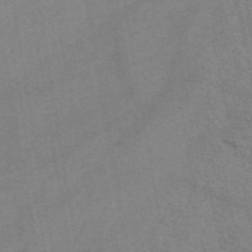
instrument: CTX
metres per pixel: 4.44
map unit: eAb
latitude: 48.9136
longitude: 105.8233
